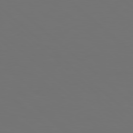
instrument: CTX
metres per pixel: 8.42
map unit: Hpe
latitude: 78.5546
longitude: -173.6504
